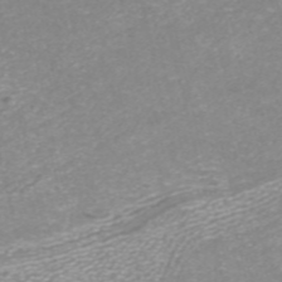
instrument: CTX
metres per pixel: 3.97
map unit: ANa
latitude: 40.6490
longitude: 25.3321
